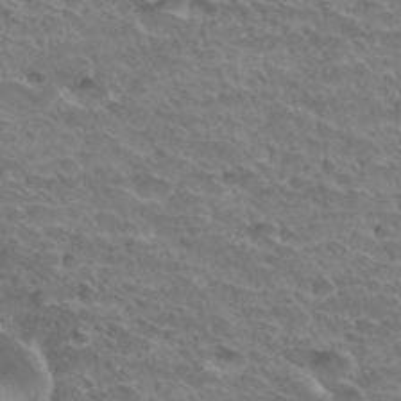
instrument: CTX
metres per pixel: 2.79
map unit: Hto
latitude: 34.0255
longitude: -44.5734
